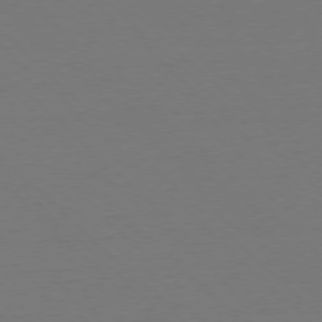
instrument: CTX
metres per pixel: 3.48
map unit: Ap
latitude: -78.1416
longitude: -58.2900
